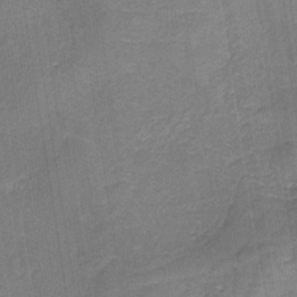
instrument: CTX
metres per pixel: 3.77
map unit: HNb
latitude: -35.0864
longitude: 54.4440
